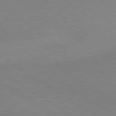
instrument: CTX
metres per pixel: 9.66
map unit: lApd
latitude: 80.3089
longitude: 131.8233
